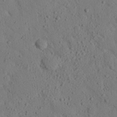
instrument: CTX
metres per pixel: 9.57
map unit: eHh
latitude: 25.7827
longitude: -79.3482
